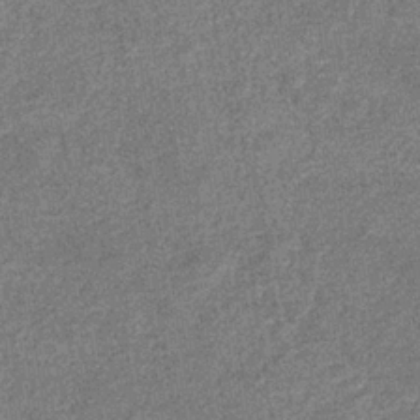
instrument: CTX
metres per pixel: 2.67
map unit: eHb
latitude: -34.8786
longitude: 78.4629
